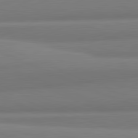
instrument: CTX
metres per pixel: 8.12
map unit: lApd
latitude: 82.1199
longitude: 172.2928
